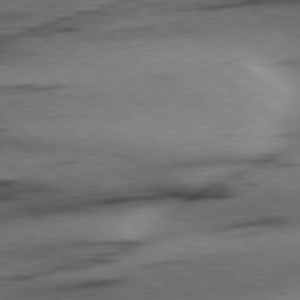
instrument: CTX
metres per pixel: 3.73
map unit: Hpe
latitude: 78.7435
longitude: -154.8569
